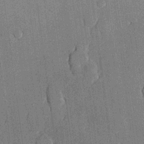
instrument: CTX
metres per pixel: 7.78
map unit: lHvf
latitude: 21.1781
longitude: 146.1417
